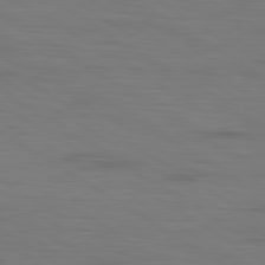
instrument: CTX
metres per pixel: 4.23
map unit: lApd
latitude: 79.9528
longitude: 160.7274
